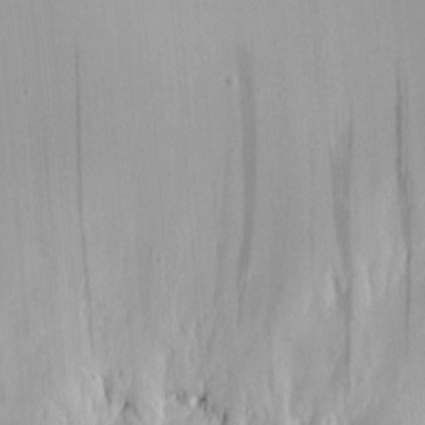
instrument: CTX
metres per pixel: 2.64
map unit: eHh
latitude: 4.1389
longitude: -69.1781
